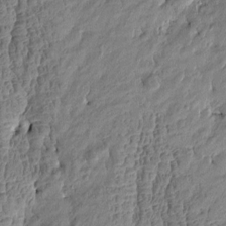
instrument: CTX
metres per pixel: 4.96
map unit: Htu
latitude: -4.8408
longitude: 176.9920
